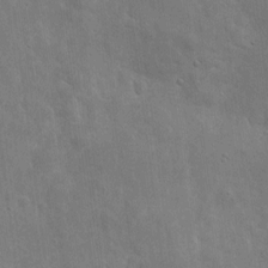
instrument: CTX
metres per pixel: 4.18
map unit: eHh
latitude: 7.4804
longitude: -72.3657
